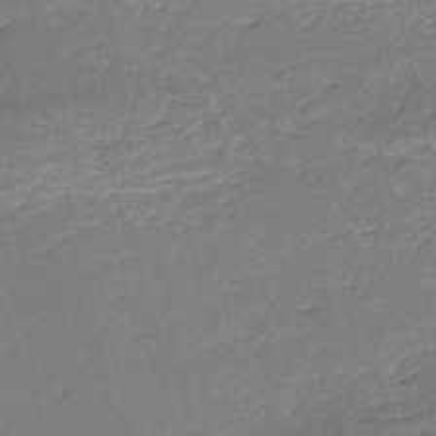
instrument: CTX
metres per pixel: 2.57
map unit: HNb
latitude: -51.1809
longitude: -40.8002
